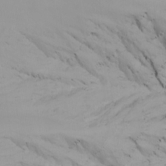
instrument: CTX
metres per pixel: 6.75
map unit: Ave
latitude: 21.1403
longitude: -138.1200
